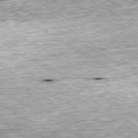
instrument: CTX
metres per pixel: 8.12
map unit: Ap
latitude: -80.1984
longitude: -88.8569
